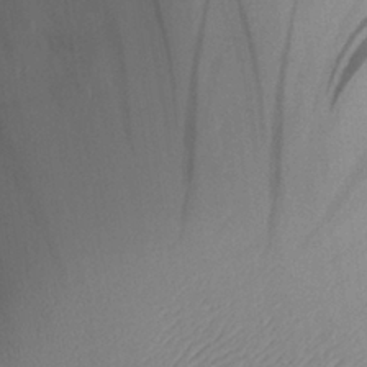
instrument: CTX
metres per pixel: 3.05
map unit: Aa
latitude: 29.8772
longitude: -133.9339
